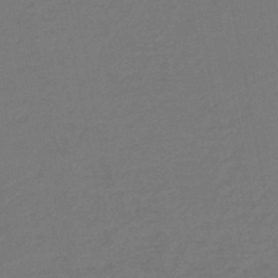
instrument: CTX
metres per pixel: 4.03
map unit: HNb
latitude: -47.1053
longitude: 56.1795
